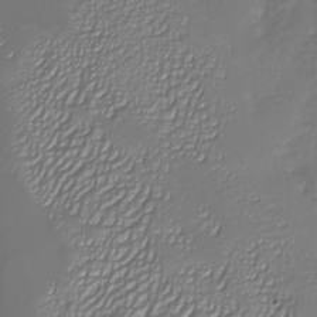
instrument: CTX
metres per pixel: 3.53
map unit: Nhu
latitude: -26.5951
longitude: -58.4034
